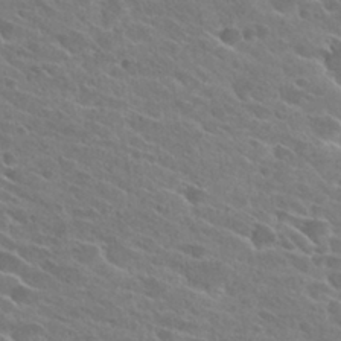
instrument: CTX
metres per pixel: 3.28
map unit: Hto
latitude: 26.4412
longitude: -41.4237
